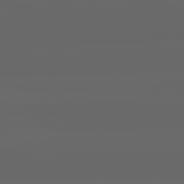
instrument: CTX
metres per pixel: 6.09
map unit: lApd
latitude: 82.1766
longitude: -170.2522
